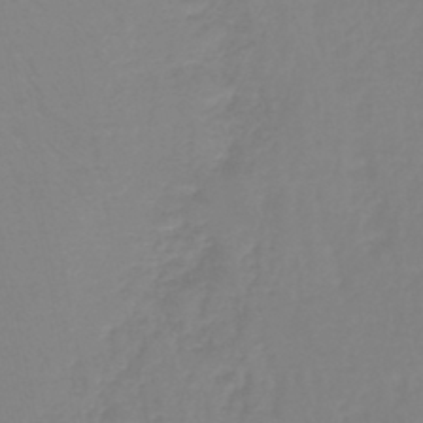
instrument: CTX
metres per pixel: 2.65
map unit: lHb
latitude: -44.2551
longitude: 54.1417
